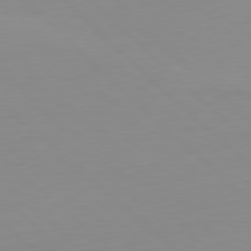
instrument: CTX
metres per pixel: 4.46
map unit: Ap
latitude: -79.6533
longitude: -55.8583
